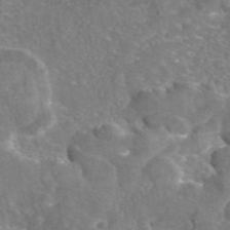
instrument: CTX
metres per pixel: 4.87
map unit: eAb
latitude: 45.6316
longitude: 106.8975
